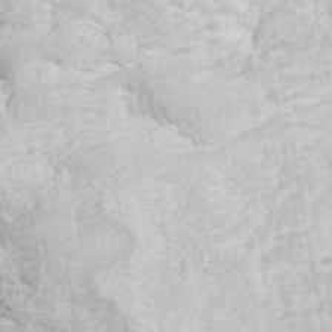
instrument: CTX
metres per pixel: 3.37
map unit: ANa
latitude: 44.5357
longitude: 46.1417
